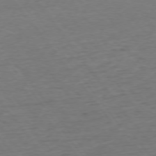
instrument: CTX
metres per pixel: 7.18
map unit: Ap
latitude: -75.3888
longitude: -89.3293
